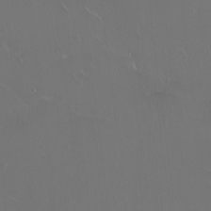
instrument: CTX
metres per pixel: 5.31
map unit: eHh
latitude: 1.1970
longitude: -54.3467
